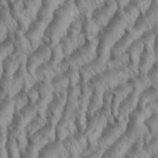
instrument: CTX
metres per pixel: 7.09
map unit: eHh
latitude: 35.5749
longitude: -138.2333
